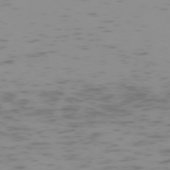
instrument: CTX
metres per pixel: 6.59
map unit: Hpe
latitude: -73.7288
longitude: 7.5777
